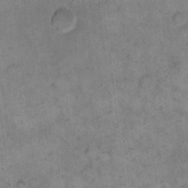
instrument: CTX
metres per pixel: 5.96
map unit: eHh
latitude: 14.6869
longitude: -66.0633
